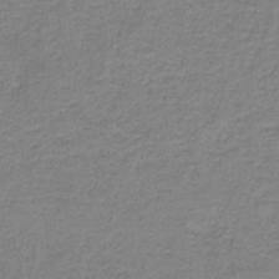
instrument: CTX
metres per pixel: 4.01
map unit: eAb
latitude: -35.9556
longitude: 52.4629
